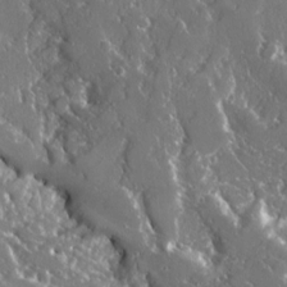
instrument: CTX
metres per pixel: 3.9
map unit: Ave
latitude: 16.4979
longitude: -130.1389
